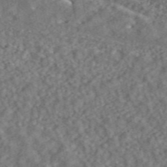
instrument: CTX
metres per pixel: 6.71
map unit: ANa
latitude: 43.7828
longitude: 29.5588
